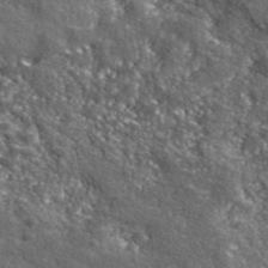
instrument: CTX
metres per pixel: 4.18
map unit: eHh
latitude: 42.4412
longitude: -90.5546
